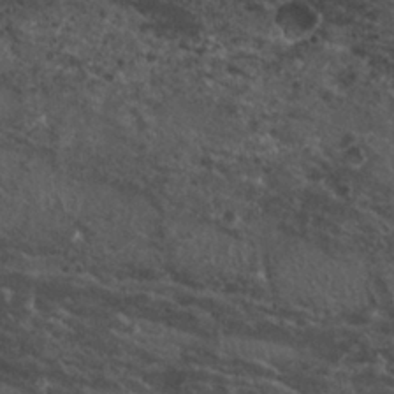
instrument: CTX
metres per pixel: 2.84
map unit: Nhu
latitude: 29.5182
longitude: -53.6505
